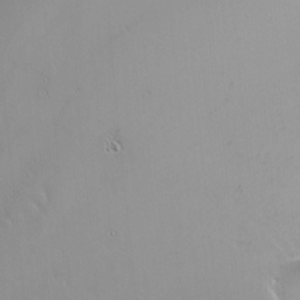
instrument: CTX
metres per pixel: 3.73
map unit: Nhu
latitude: -6.0850
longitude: -90.9703
